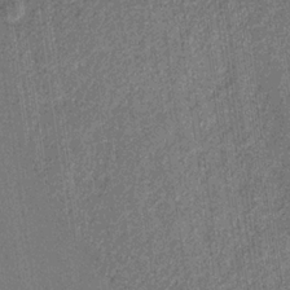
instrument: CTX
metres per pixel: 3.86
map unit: HNb
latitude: -32.0661
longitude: 57.7855
